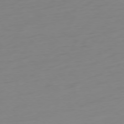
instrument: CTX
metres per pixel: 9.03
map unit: Ap
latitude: -77.9745
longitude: -77.8016
